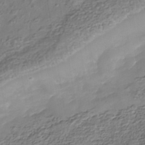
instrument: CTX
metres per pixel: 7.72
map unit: Nhe
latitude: -40.2928
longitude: -110.7813
